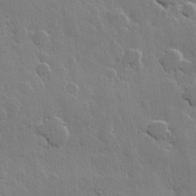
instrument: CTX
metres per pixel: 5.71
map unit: Hve
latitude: 22.6868
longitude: 149.1809
